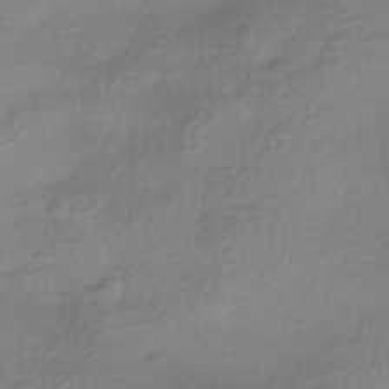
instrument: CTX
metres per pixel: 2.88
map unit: HNhu
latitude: -42.0661
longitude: 97.5021
